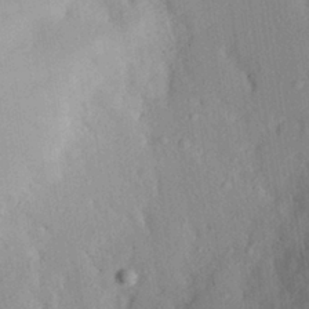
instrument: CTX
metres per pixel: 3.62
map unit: Aa
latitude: 28.1767
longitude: -145.8961
